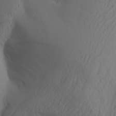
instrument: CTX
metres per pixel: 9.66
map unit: Aa
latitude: 32.0444
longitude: -141.4615
